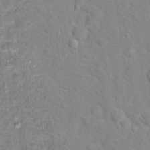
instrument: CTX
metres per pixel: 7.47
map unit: Hto
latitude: 17.1403
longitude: -36.4790
